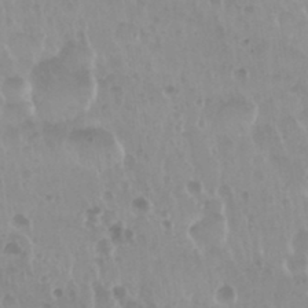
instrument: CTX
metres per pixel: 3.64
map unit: Nhu
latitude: 29.5560
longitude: -56.3656
